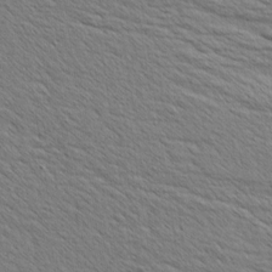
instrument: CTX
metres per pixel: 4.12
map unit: Aa
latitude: 6.6679
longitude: -136.9892
